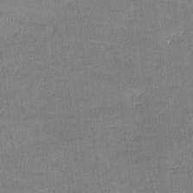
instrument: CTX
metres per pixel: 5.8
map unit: lHvf
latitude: -11.1242
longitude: -100.5357
